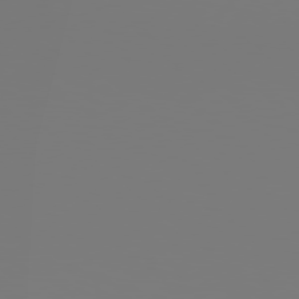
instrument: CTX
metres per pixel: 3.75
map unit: Hpe
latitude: 78.1767
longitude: -176.8380
